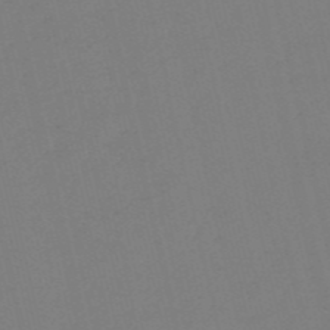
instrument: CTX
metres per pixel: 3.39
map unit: HNb
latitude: -55.1809
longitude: -39.0836
